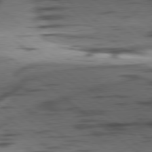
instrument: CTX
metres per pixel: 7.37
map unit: lApd
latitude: 78.9514
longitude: -50.3656
